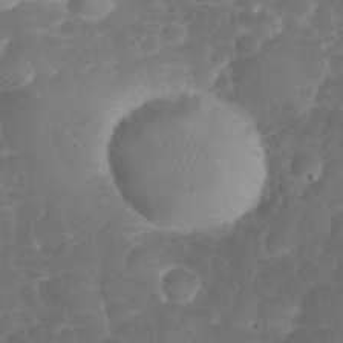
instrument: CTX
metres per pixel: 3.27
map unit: eHh
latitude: 32.1767
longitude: -63.5749
